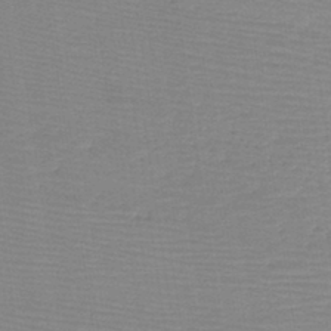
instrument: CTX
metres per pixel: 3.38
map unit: lHb
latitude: -41.0297
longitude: 53.0297
